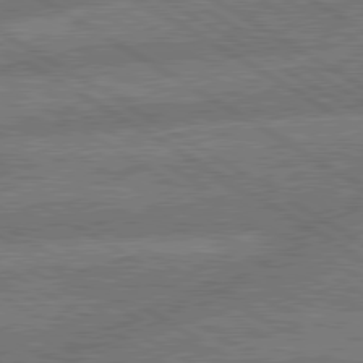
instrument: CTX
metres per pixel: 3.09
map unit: lApd
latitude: 79.8961
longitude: -162.8002
